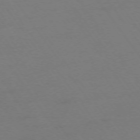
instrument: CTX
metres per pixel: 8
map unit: Ap
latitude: -74.6330
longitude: -73.6505
